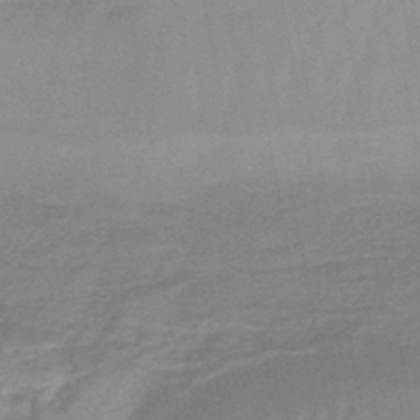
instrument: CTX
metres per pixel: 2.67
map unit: eHb
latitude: -44.6141
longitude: 81.8423
